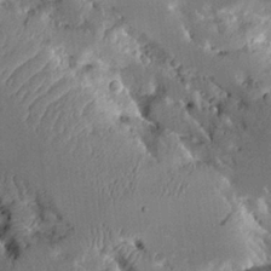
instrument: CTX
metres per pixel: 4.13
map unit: Aa
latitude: 10.5546
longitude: -126.0444
